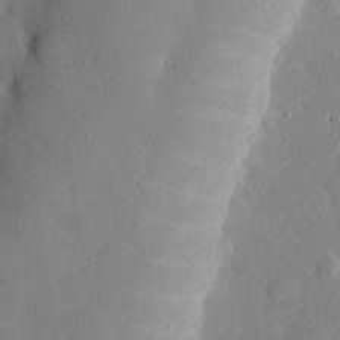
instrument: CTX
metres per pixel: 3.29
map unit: eHh
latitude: 29.5938
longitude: -80.9892
